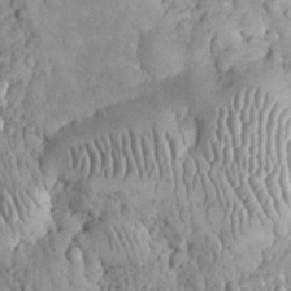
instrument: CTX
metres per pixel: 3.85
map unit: eHh
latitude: 33.0270
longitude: -65.3482
